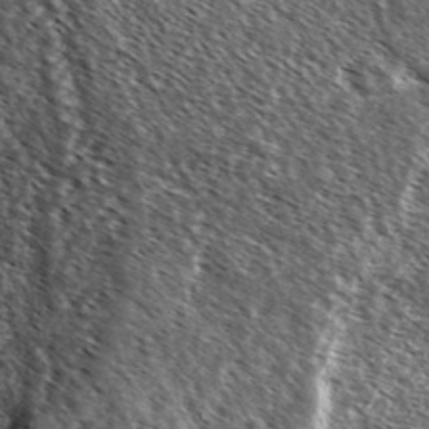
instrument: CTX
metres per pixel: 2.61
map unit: Ave
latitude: 37.4049
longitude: -110.2712
